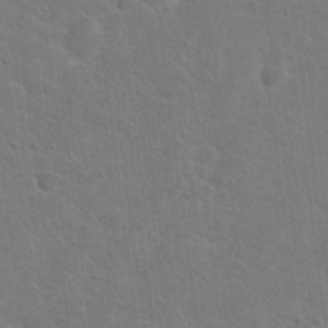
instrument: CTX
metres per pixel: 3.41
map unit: Hto
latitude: 23.0458
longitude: -47.7639
